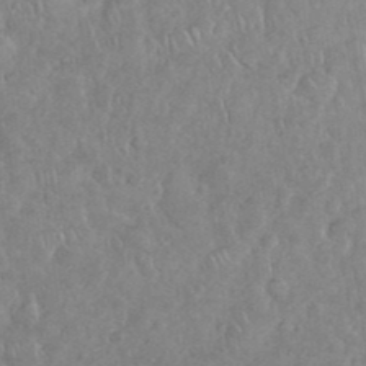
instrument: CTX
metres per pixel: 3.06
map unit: eHh
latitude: 34.6679
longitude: -62.1767
